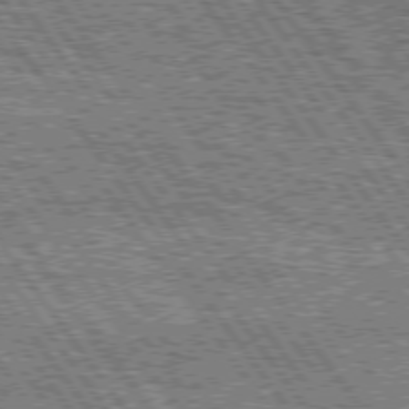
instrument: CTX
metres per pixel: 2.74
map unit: Hpe
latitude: 74.9325
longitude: -154.0633
